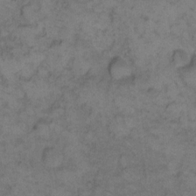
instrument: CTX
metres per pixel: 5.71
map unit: eHh
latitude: 12.0255
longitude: -63.8395
